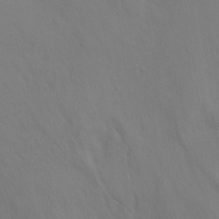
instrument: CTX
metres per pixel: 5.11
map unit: Ht
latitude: 1.1970
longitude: -34.1388
